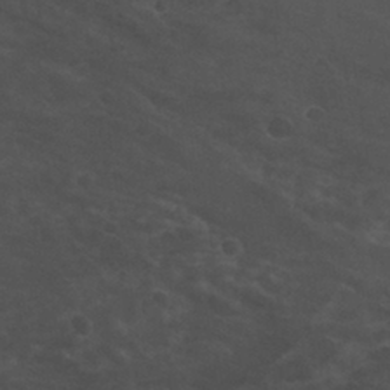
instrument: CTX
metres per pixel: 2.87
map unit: Nhu
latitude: 29.9150
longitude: -51.4426
